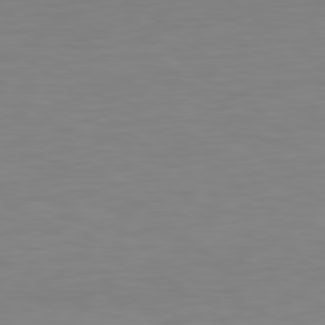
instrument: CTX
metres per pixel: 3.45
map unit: Hpe
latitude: 78.9325
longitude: -174.7813
